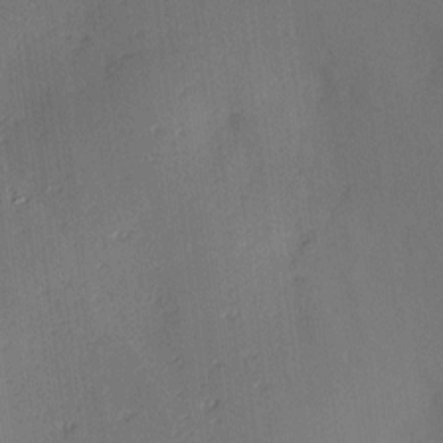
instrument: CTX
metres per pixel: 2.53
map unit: Hve
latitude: 13.1025
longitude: -90.3089
